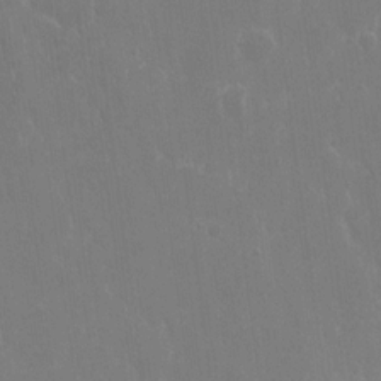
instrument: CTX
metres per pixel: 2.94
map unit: eHh
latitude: 15.0459
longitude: -72.3279
